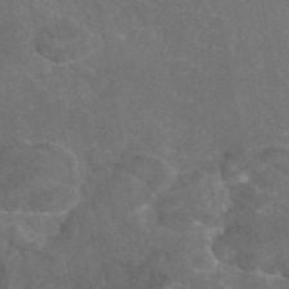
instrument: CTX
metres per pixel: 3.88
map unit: eAb
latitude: 46.4412
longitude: 115.4265
